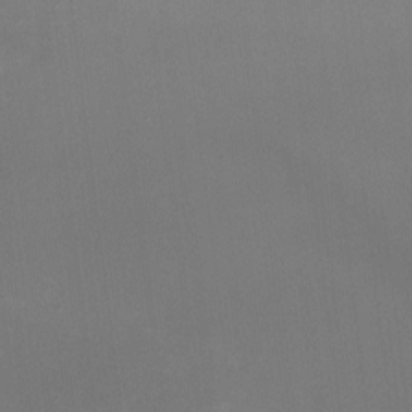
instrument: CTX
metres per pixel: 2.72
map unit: HNhu
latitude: -2.1794
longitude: -7.4426
